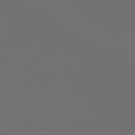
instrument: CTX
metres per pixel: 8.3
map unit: Ap
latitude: -76.0850
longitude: -74.3089
